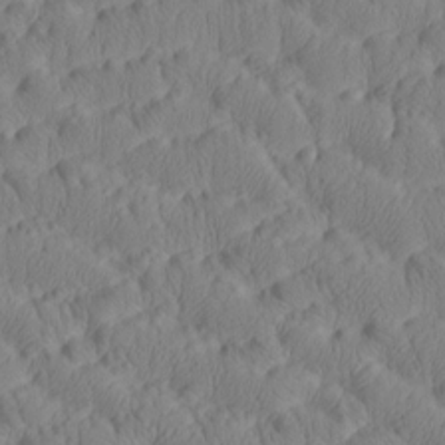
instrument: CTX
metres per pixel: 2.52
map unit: Htu
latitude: -8.5574
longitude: 177.9556
